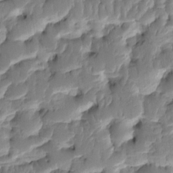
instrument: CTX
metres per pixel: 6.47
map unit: HNhu
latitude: -1.6722
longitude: 14.4629
